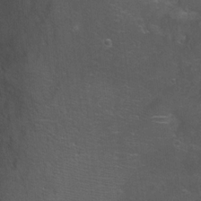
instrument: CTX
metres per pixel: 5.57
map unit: Hto
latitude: 19.2915
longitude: -41.7260
